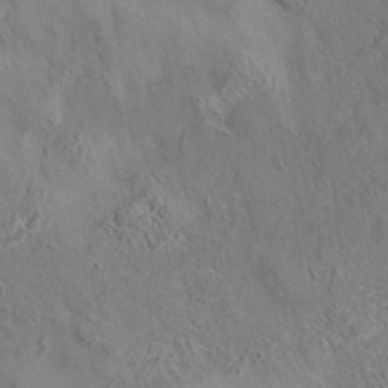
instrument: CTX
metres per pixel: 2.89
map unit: eAb
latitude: 35.1970
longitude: 110.1227
